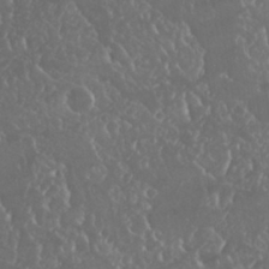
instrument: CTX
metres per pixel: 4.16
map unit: Nhu
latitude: 24.0255
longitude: -63.4238
